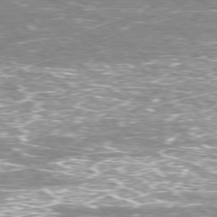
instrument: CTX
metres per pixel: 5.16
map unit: Hpe
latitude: -77.8233
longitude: 15.4077
